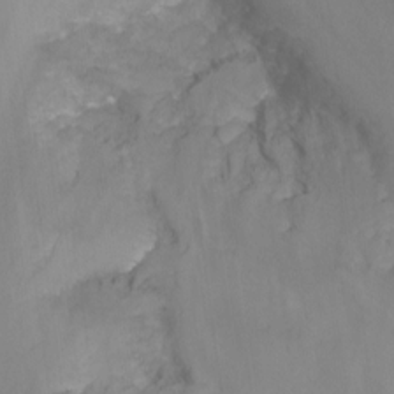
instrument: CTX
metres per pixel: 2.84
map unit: Nhu
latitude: -11.9556
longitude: -49.0081
